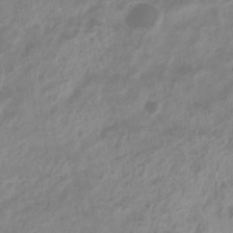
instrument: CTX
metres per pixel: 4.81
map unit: eHb
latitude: -32.8030
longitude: 75.7478
